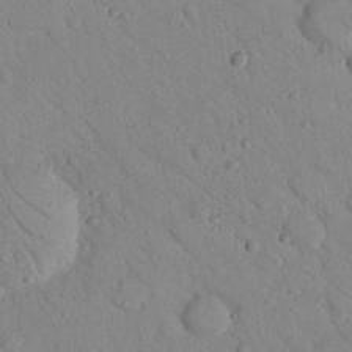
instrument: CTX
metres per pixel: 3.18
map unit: Nhu
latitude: 23.5938
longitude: -74.4790
